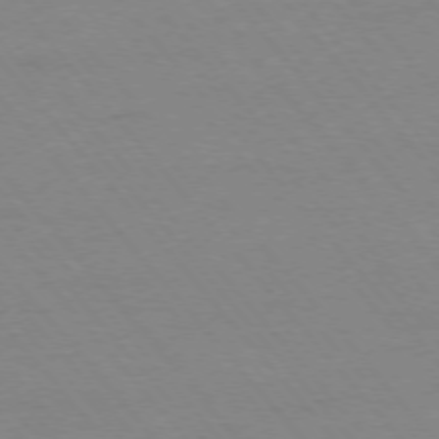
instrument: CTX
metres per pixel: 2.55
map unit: Ap
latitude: -76.0850
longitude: -86.9514
